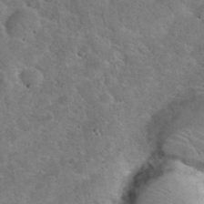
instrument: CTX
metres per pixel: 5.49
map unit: eHh
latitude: 36.6113
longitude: -64.5924
